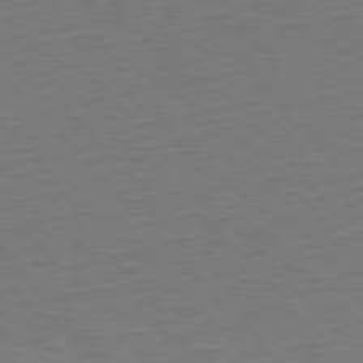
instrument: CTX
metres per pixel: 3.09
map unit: Hpe
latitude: 75.8961
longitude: -133.5938
